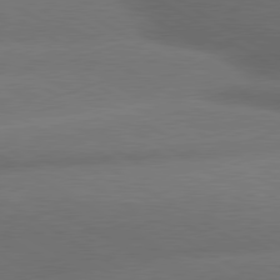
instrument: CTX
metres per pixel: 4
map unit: lApd
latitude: 79.9339
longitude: -155.5182
